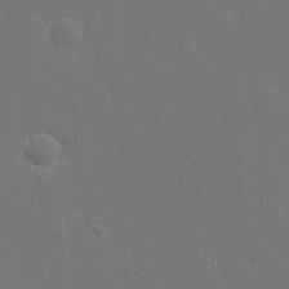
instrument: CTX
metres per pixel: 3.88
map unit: eHh
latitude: 19.8961
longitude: -66.9702
